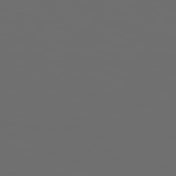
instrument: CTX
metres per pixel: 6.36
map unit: Hpe
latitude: 78.3845
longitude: 176.4629
